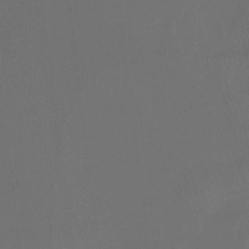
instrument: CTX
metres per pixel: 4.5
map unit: Hto
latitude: -12.9164
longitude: -41.1025
